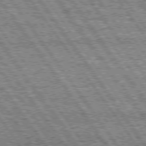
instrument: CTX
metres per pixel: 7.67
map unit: Hpe
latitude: 74.9892
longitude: -153.8773
